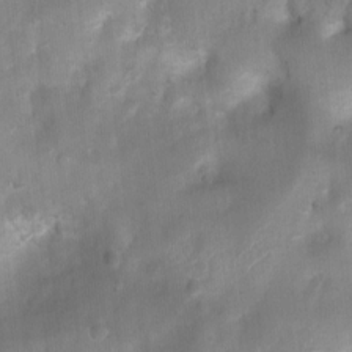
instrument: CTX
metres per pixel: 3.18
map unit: Ht
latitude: 4.1767
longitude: -21.8016
